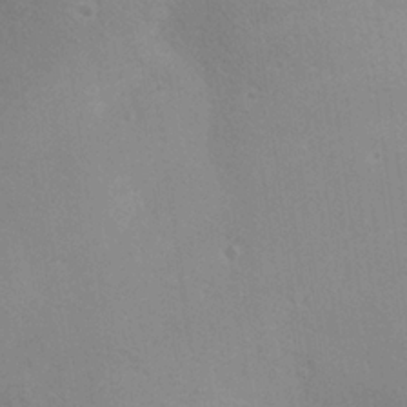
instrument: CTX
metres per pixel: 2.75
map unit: Aa
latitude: 21.6505
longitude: -139.6127
